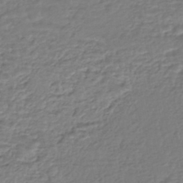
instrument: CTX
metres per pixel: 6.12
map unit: HNhu
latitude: -45.8422
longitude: 96.3118
